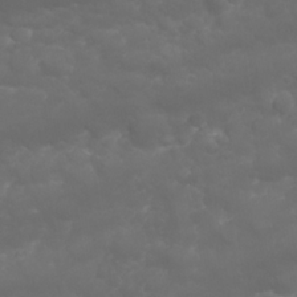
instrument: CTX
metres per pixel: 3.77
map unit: Nhu
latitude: 23.5560
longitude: -61.3481
